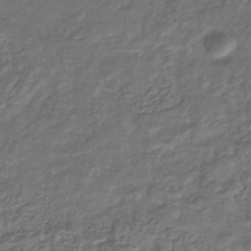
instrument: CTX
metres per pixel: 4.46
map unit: eHb
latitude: -34.7841
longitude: 79.9556
